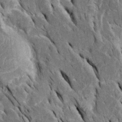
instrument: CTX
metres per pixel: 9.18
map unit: Htu
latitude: -0.6897
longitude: 149.1620
